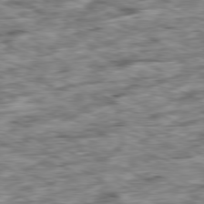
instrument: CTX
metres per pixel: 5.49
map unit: Ap
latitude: -80.5007
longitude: -89.5372
